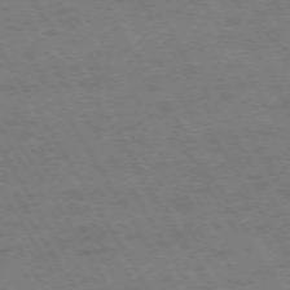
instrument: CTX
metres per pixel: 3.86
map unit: Hpe
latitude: -73.6155
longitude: 3.2753
